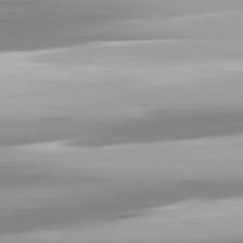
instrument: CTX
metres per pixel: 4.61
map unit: lApd
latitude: 81.6316
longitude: -139.4993
